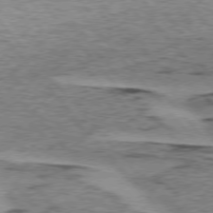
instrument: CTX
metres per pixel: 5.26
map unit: lApd
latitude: 75.3482
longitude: -77.6694
